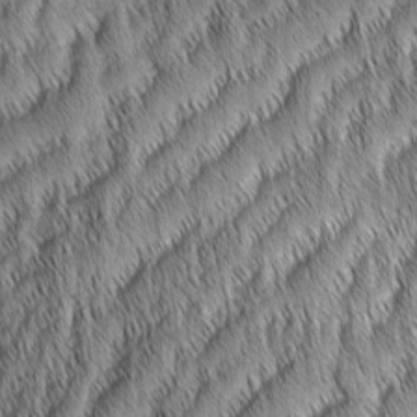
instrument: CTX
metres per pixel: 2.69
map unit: Aa
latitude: 7.0458
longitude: -130.8569
